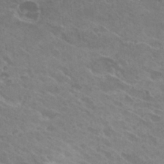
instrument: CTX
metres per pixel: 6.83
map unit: Hto
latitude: 26.4412
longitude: -36.3656
